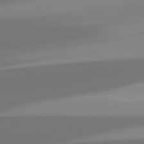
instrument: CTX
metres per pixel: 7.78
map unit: lApd
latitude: 82.1388
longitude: -150.8380
